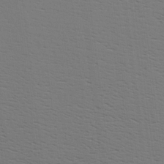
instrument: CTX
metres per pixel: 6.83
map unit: Hve
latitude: 3.2348
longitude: -125.4804
